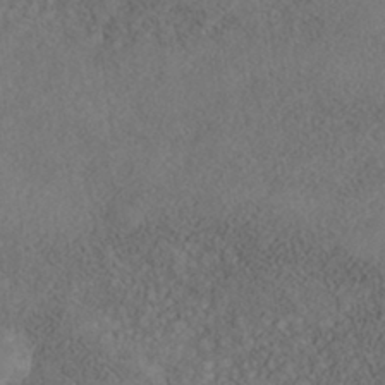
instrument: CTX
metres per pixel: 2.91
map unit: Nhe
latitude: -40.7652
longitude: -110.9892
